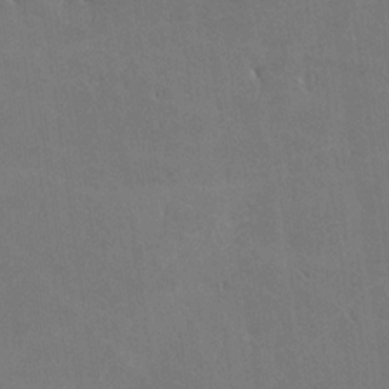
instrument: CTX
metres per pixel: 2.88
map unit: lHvf
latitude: -9.7289
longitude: -102.5357
